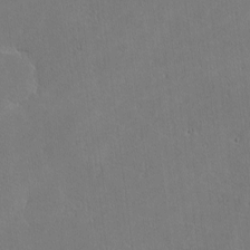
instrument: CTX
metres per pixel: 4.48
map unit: lHvf
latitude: -10.6519
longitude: -104.3279
